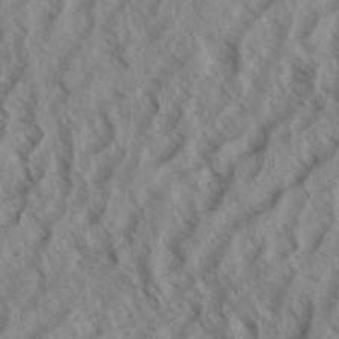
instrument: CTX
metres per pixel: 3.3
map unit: eHh
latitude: 33.9528
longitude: -139.8772
